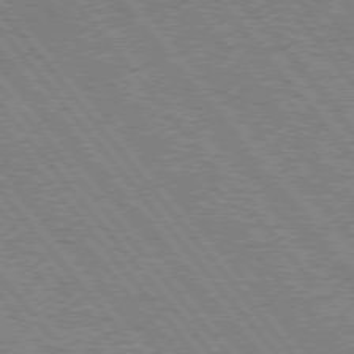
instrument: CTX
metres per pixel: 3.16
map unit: Hpe
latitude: 75.3482
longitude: -150.3656
